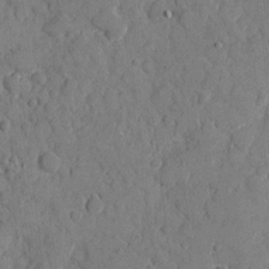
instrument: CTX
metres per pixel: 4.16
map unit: eHh
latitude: 8.5168
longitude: -67.2914
